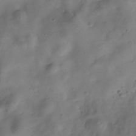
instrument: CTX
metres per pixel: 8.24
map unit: Hve
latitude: -30.4818
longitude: 94.6896
